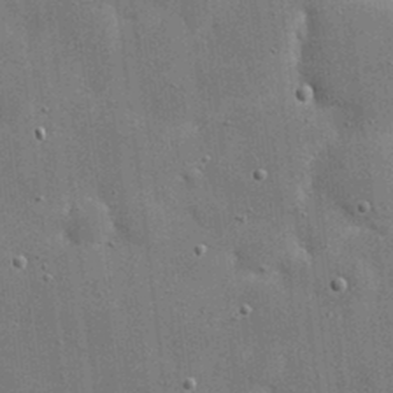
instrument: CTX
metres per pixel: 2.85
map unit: eHh
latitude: 20.3468
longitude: -67.1781
